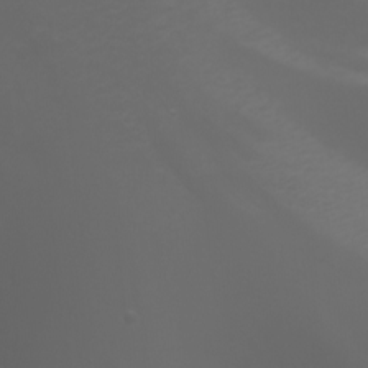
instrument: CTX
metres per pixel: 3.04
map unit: Nhu
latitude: -5.6533
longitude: -89.3293
